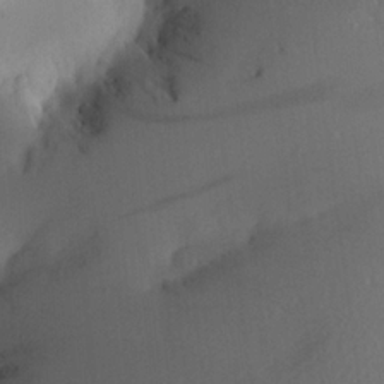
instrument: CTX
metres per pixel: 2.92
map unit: Aa
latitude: 22.1389
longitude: -146.2901
